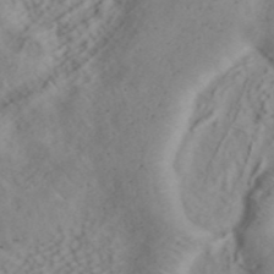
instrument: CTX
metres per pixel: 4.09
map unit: ANa
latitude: 42.8569
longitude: 54.1417
